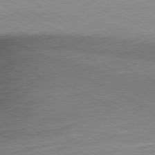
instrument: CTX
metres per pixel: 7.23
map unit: Ap
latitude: -76.5007
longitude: -76.0444
